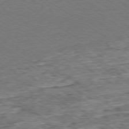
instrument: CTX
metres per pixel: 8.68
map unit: Ap
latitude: -79.2565
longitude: -85.0081
